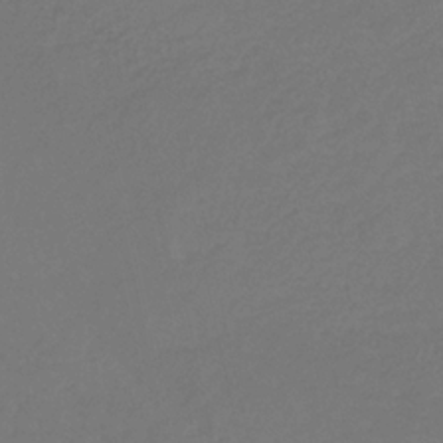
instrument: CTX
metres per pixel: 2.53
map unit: HNhu
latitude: -29.5210
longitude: 66.4062
